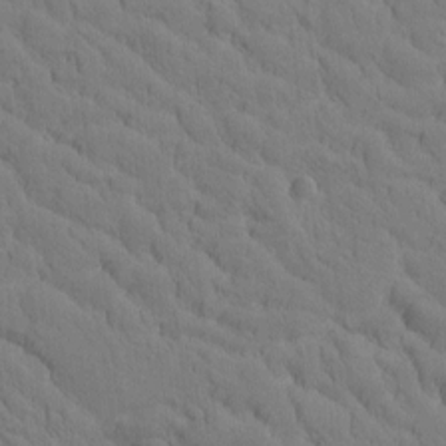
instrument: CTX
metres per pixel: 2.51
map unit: Htu
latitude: -2.9352
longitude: 172.5574
